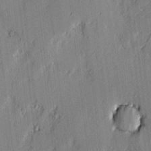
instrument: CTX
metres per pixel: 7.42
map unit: lAvf
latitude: -2.3117
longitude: -107.9150
